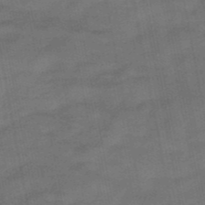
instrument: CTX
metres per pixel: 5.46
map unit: eHb
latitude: -39.6344
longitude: 82.9353
